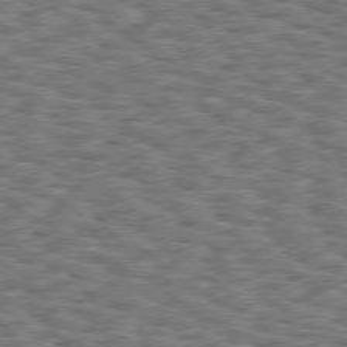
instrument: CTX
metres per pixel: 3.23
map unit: Hpe
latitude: 75.8394
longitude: -134.5545
